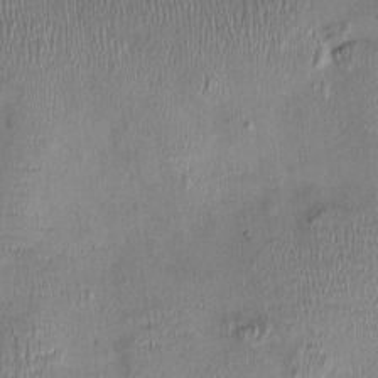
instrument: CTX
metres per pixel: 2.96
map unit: Nhu
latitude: -0.8408
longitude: -14.3090
